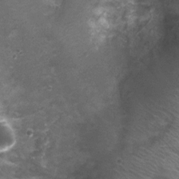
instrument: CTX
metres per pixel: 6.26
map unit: Nhu
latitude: 3.2537
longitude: -17.5938
